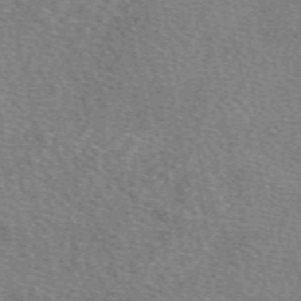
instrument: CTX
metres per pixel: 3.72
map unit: eAb
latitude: 50.6112
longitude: 115.6344
